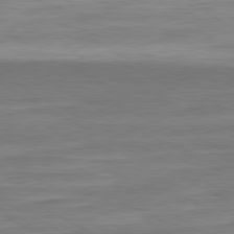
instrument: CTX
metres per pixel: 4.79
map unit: Ap
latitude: -81.2754
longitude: -77.7638
